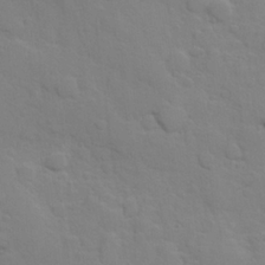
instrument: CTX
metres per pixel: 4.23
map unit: Hve
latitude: 24.4412
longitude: 148.5385
